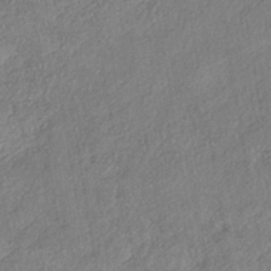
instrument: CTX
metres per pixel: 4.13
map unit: eHh
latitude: -41.2754
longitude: 120.1228
